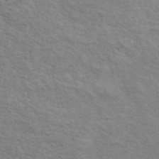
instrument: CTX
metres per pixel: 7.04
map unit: ANa
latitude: 49.0269
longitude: -74.0822
